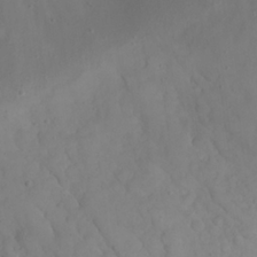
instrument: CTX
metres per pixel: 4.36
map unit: eHh
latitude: 23.2159
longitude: -66.2711
